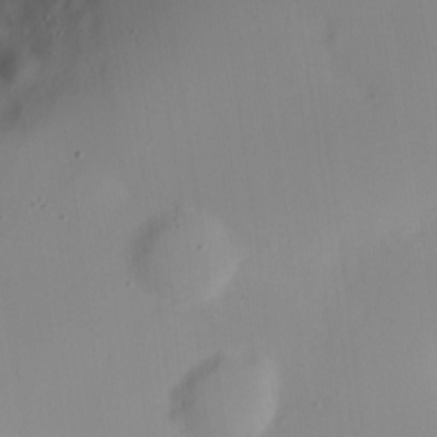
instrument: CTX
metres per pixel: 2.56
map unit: Nve
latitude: -22.8786
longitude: 106.8786
